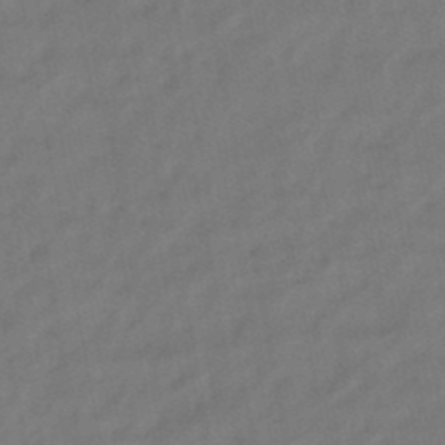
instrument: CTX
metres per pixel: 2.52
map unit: eHb
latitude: -47.2754
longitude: 80.8408
